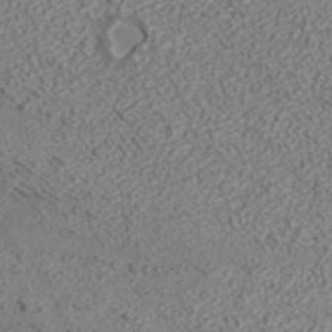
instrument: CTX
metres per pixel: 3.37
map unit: ANa
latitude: 40.7624
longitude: 23.4266
